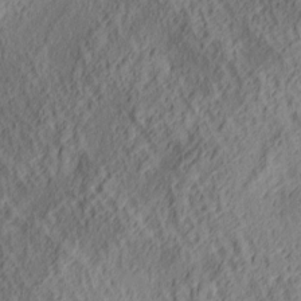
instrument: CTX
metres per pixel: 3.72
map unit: lAa
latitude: 4.8191
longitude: -116.7813
